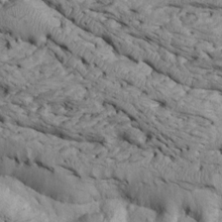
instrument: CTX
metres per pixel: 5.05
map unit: Htu
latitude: -6.7085
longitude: 154.1606
